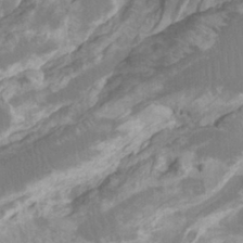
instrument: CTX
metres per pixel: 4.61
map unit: Ht
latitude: -3.4076
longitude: -27.3671
